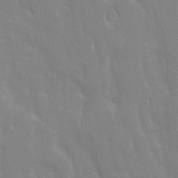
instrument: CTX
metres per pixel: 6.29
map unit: Ave
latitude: 21.3293
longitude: -134.2522
